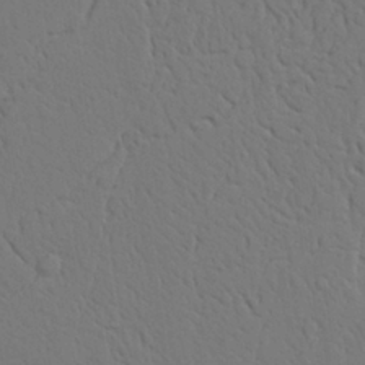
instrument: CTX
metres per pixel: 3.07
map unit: Aa
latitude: 22.0633
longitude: -124.6868
